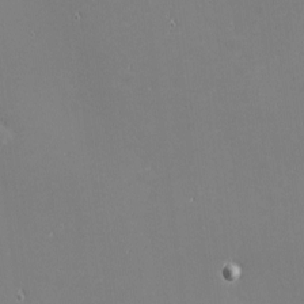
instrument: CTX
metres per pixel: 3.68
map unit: eHh
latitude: -2.2739
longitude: -80.7435
